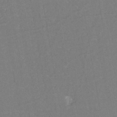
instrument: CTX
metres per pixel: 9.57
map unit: eHh
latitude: -44.9164
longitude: -28.9325
